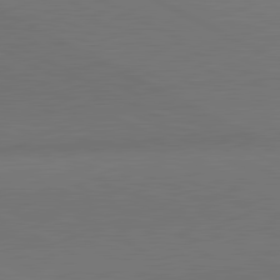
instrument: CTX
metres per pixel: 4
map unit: lApd
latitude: 81.3671
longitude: 146.6518
